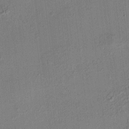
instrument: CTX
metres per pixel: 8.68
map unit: HNhu
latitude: 7.0269
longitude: 15.3888
